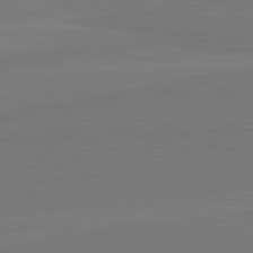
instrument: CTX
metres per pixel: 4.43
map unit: lApd
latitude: 82.2711
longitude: 164.8030
